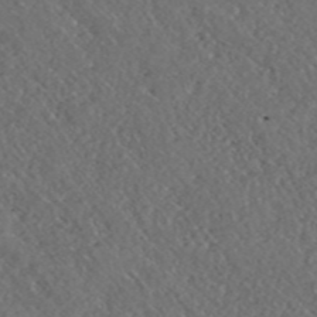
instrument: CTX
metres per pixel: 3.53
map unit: ANa
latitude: 40.2711
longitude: 18.8975
